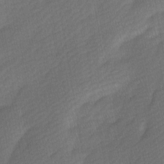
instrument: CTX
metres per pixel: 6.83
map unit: Ave
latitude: -0.5763
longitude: -113.7638
